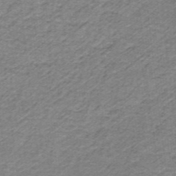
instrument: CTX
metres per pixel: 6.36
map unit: lHb
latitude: -36.4251
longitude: 60.7085
